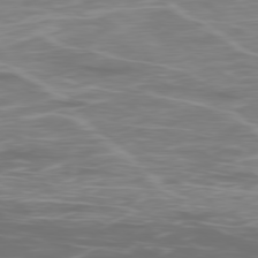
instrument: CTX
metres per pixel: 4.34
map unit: Ap
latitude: -79.0864
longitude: -74.4412
